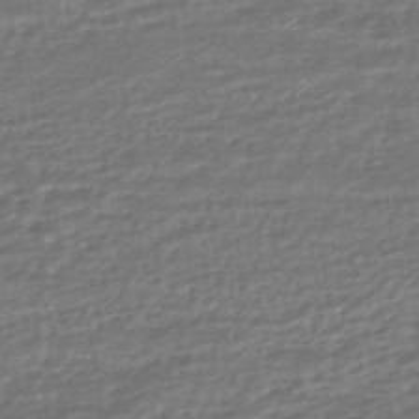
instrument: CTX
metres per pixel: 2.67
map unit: HNhu
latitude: -45.4454
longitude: 104.1794
